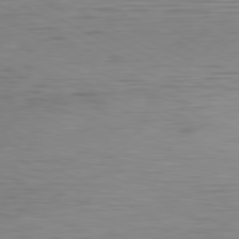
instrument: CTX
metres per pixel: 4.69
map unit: Hpe
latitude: -80.9353
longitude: 17.3510
